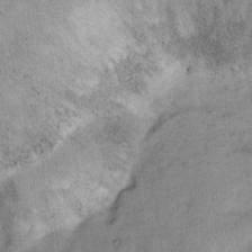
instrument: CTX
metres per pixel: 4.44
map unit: Ht
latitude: 8.6679
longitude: -36.4979
